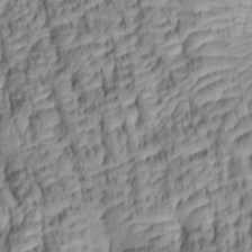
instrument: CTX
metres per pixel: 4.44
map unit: lAa
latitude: 6.1389
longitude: -115.7827
